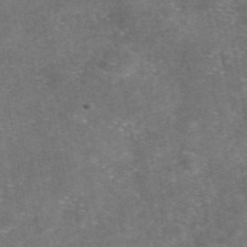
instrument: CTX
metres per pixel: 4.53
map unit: eAb
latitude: 47.1215
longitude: 120.6896
